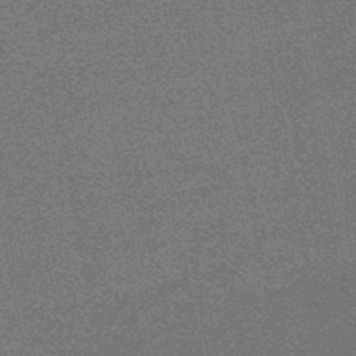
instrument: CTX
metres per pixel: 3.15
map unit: HNb
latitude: -48.1984
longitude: -44.0822
